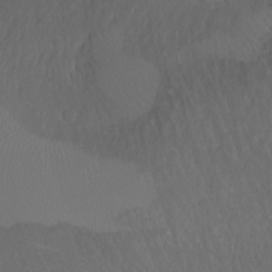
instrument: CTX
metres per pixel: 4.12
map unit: Htu
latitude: -1.3510
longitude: -74.7057
